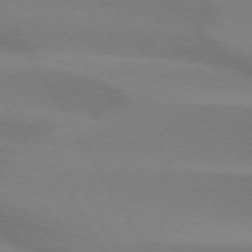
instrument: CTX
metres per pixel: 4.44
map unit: lApd
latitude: 74.6868
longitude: -65.6694
